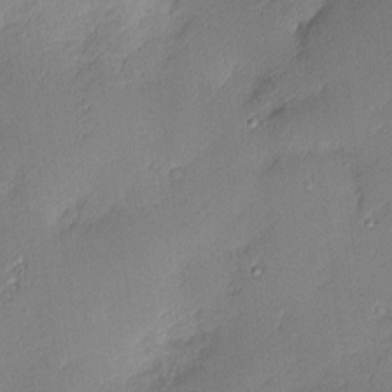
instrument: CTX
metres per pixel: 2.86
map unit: Nhu
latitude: 2.4601
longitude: -75.4238
